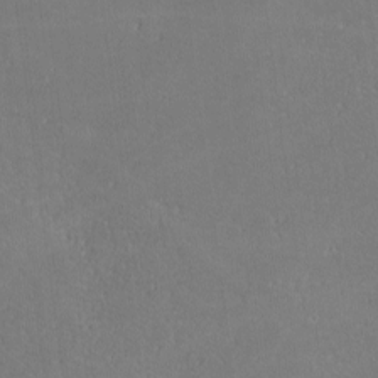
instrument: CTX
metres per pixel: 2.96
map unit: lHvf
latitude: -11.0109
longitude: -104.3090
